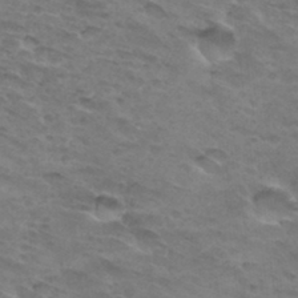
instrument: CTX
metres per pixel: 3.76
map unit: Hto
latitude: 32.7246
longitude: -46.4034
